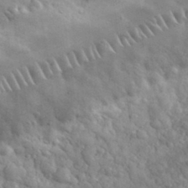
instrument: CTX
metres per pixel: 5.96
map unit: eHh
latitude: 32.8758
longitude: -70.7435
